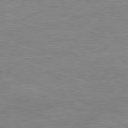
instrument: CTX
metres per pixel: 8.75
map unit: Ap
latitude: -81.6722
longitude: -79.0459
